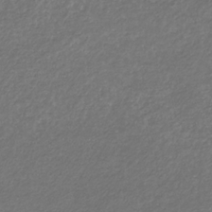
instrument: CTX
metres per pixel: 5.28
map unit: eHb
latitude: -32.4251
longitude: 70.1039
